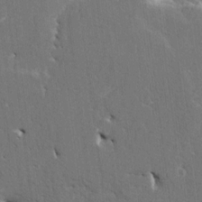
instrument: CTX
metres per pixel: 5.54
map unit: HNhu
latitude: 4.5735
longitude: -7.0269
